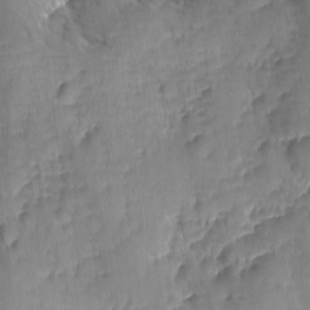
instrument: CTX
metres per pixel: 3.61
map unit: Ave
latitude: -10.1795
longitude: -119.7638
